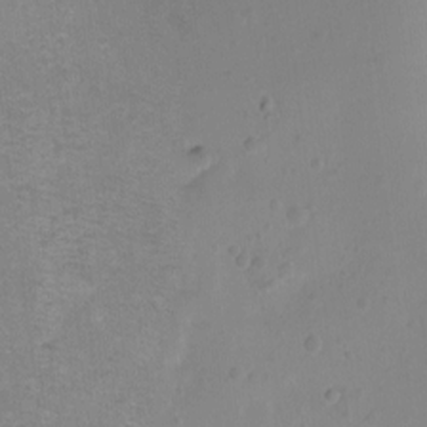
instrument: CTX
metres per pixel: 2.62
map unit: Ht
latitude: -8.9731
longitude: -36.4790
